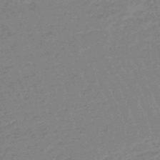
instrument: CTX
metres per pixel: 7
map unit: eHb
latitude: -48.5196
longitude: 87.0298
